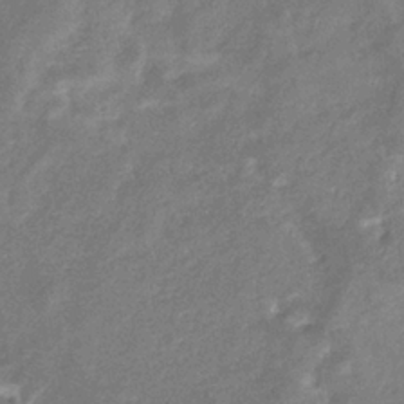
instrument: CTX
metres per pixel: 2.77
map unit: eHb
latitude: -35.0297
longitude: 74.7652
